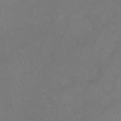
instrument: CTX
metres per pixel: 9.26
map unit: Nhu
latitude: -12.2740
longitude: -40.8002
